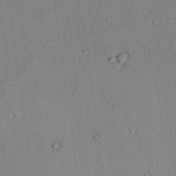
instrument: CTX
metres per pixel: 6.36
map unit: lAvf
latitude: 23.9717
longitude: -110.1389
